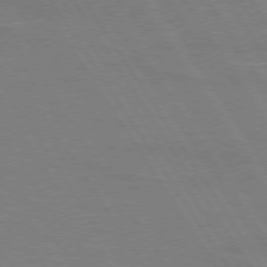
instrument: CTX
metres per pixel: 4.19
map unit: lApd
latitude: 73.9528
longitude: -56.3089
